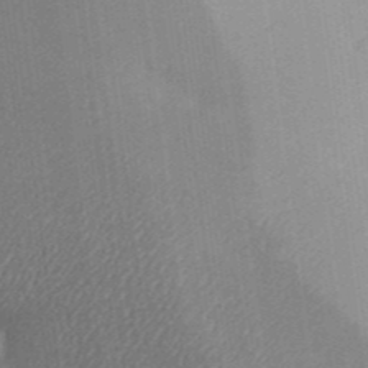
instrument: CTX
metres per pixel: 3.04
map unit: Aa
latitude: 33.1592
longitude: -142.3090
